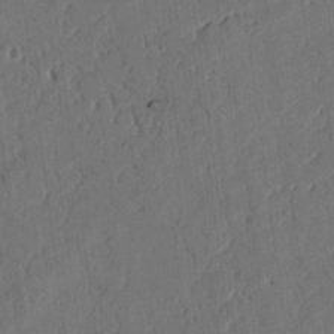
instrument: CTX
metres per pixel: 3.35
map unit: Nhu
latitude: 18.0255
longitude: -77.9717
